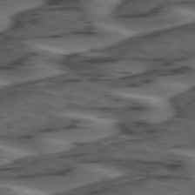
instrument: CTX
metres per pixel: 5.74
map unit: lApd
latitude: 74.1578
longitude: -71.8583
